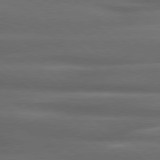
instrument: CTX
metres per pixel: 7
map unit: lApd
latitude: 79.2159
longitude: -116.6491
